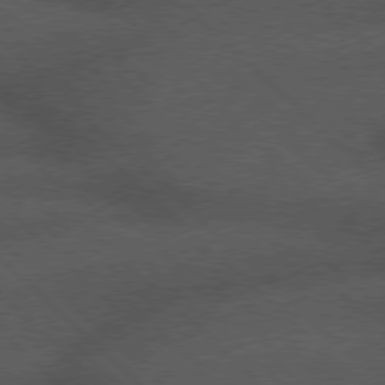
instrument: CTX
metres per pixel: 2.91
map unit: Hpe
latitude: 77.2537
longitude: -153.7450
